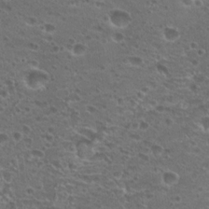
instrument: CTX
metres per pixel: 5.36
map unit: Hto
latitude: 19.1592
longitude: -42.0633
